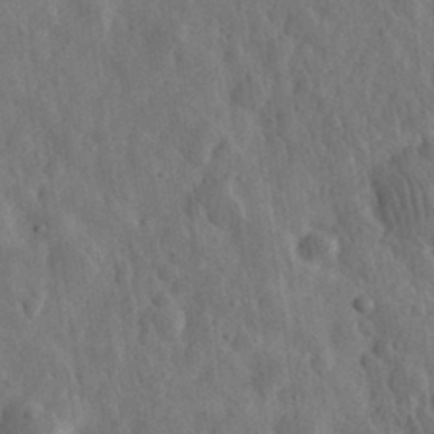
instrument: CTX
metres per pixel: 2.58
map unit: eHh
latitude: 30.9325
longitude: -73.9717
